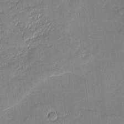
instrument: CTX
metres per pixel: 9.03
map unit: eHh
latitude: -1.6911
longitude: -82.7435
